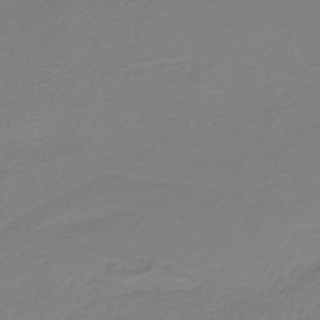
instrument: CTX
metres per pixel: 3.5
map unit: HNb
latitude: -37.7288
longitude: 54.1984
